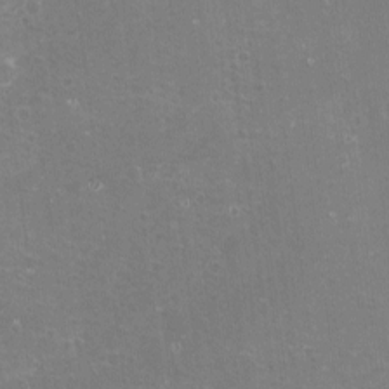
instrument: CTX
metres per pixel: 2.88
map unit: eHh
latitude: -11.5210
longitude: -62.4979
